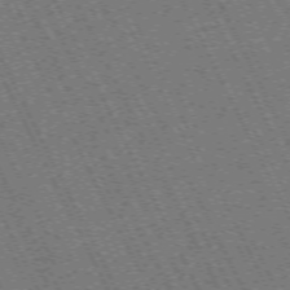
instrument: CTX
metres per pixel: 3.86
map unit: Hpe
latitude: -71.3888
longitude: 10.2362
